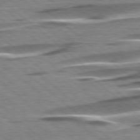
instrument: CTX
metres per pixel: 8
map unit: lApd
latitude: 78.1578
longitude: -56.3845
